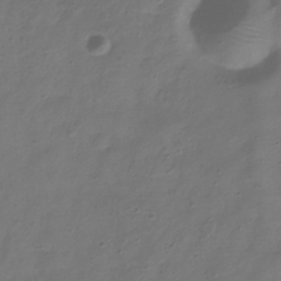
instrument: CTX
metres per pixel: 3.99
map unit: Hve
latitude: -33.2943
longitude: 91.5022
